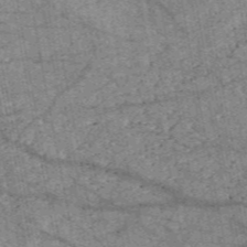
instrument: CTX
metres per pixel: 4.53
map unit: HNb
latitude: -54.1417
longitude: -40.8380
